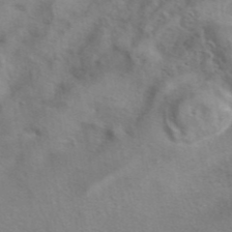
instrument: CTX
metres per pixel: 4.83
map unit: eAb
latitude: 41.7260
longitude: 104.6518
